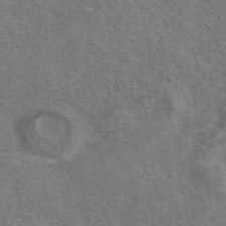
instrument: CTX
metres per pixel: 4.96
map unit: eAb
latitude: 42.1578
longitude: 104.6329
